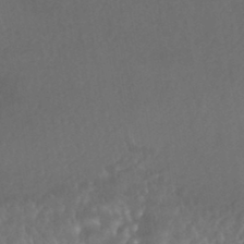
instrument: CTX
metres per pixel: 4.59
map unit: HNhu
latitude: -43.6910
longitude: 94.7274
